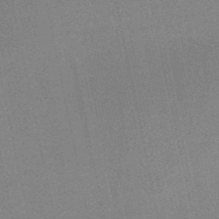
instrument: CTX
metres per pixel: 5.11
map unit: HNb
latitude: -52.6707
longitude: -46.7436
